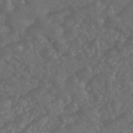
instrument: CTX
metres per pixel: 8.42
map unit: HNhu
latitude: -45.6344
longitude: 93.0297
